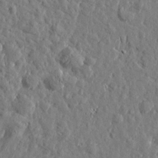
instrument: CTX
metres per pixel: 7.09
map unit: Htu
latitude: 0.8191
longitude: -178.9514
